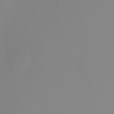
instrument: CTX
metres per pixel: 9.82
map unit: Htu
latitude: -5.5021
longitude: -72.5735
